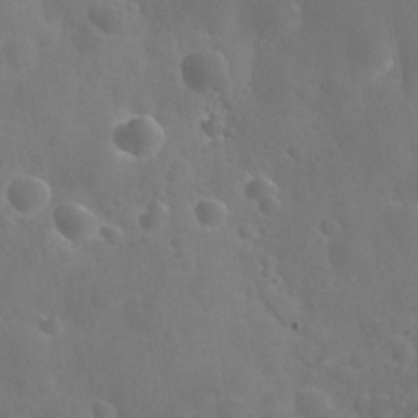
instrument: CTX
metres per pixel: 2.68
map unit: Nhu
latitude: 27.3671
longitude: -55.9717
